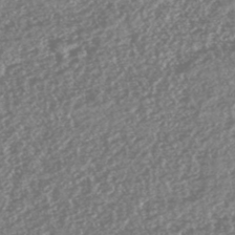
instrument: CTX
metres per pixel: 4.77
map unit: HNhu
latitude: -47.1053
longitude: 31.3698
